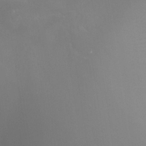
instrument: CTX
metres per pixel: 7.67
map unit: Nhe
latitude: -35.5588
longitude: -90.9892
